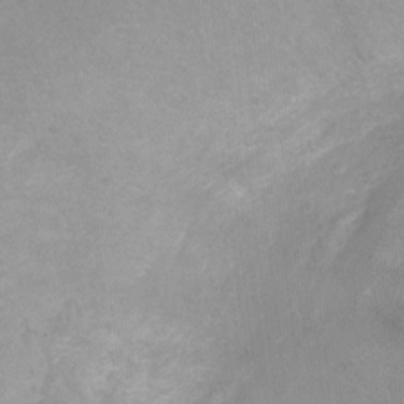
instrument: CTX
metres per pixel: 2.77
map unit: Ht
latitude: 2.2333
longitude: -34.9324
